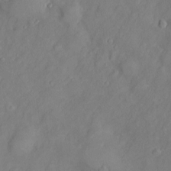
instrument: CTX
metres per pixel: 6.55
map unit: Htu
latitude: -6.0661
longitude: 160.0472
